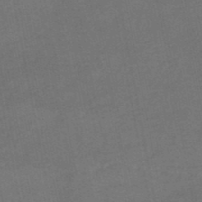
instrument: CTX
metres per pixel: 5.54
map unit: HNhu
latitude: -48.2929
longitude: 96.3306
